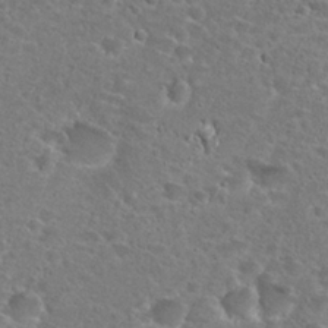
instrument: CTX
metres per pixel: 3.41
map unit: Hto
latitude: 25.1403
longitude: -49.2915
